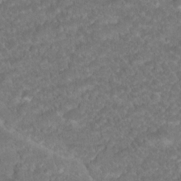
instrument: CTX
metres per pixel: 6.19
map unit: Hto
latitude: 19.0836
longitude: -35.8205
